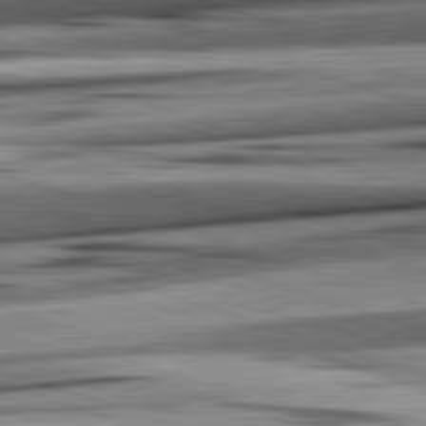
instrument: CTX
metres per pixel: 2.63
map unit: lApd
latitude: 82.6112
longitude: 160.6141
